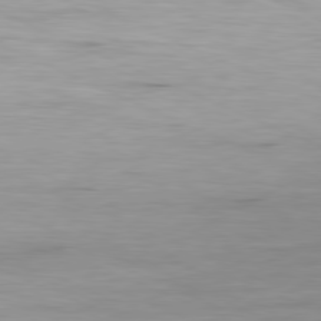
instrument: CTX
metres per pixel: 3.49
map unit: Ap
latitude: -81.2565
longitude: -81.1592
